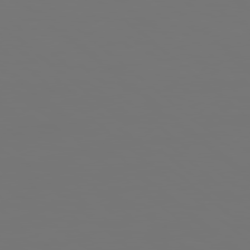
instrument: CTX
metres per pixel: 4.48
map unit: Hpe
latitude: 78.2334
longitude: 177.3510
